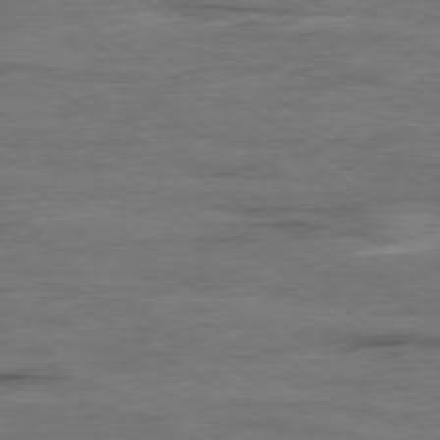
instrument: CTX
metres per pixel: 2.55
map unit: Ap
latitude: -80.0472
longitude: -104.2334
